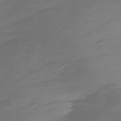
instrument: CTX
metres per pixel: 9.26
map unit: Nve
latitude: -58.8785
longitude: 56.8219
